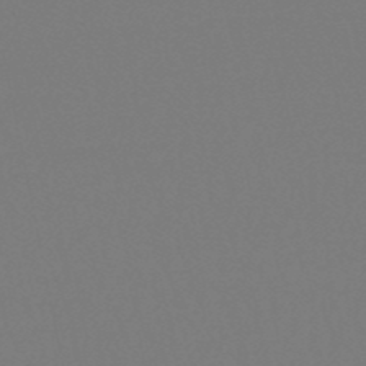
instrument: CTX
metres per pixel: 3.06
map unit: eHb
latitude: -50.2550
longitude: 69.8989
